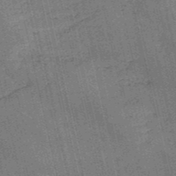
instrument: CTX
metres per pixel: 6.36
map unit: HNb
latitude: -51.9367
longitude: -41.3292
